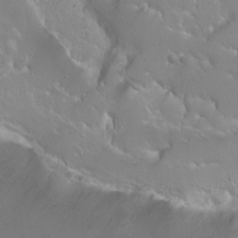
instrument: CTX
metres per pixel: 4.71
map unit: Ht
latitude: -0.3873
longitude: -45.5938
